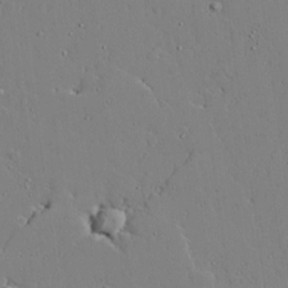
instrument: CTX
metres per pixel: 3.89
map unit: lAvf
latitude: 24.0444
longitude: -110.2901
